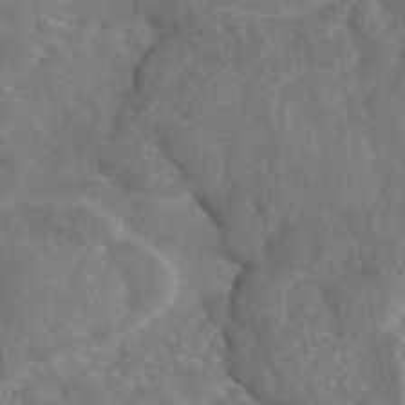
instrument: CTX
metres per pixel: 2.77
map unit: eAb
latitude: 44.6868
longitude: 110.6518
